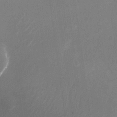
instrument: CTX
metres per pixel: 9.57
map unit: Nhu
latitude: -24.2550
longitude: -72.2334
